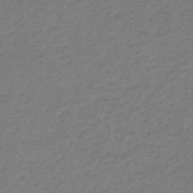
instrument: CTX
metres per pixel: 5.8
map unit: lHb
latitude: -45.7667
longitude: 63.2754
